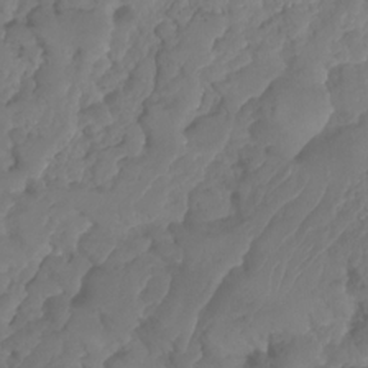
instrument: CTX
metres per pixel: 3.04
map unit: HNhu
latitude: -24.9731
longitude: 50.3117
